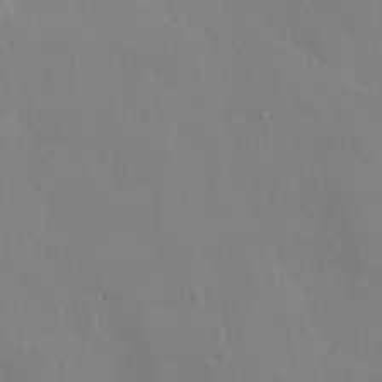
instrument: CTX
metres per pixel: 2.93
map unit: Nhu
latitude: 2.9702
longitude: -24.4790
